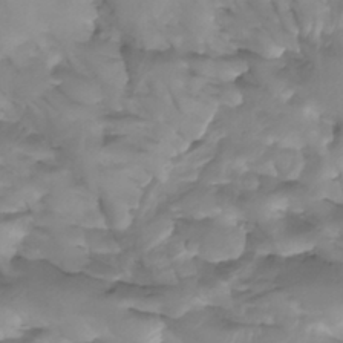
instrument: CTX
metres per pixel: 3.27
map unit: Htu
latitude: -4.7652
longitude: -76.9702
